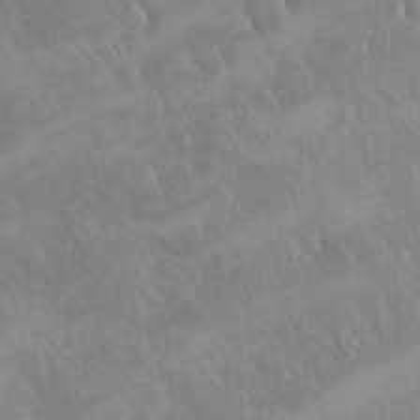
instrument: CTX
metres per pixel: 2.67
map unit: eHh
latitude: -2.0283
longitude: 20.4818
